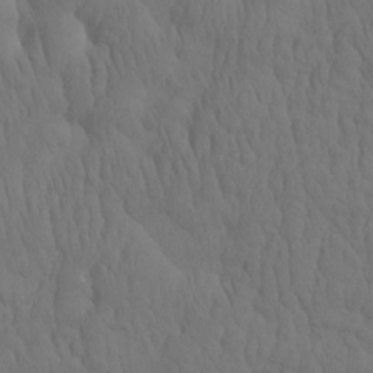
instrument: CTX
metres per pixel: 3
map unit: eHh
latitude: -2.0661
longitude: 15.0676
